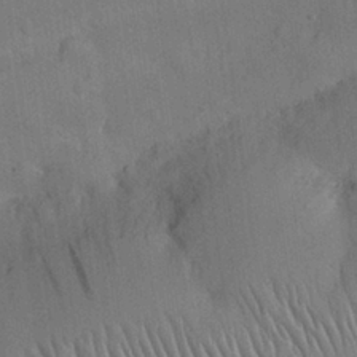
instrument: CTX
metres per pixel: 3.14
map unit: Nhu
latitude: 26.2334
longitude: -71.8961
